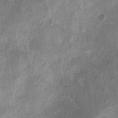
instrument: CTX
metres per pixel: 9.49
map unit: Nhu
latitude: 3.8016
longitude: -16.6112
